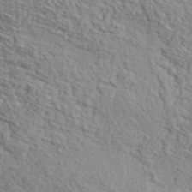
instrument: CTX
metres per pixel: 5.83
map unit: lHvf
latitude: 38.2711
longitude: -87.6505
